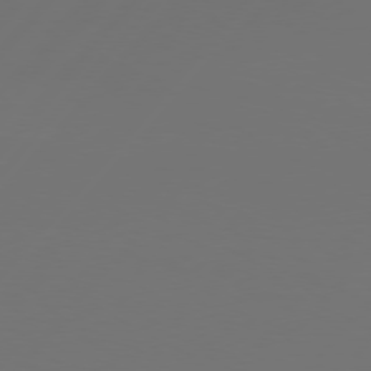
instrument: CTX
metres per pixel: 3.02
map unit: Hpe
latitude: 76.3656
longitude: -138.3089
